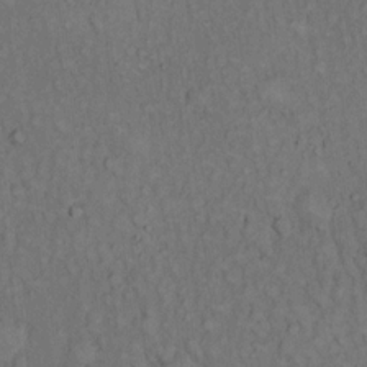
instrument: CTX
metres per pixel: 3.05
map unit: Hto
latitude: 15.3293
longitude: -61.8016
